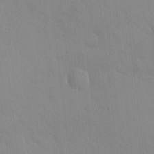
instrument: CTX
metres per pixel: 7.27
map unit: HNhu
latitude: 6.0255
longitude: 1.1998
